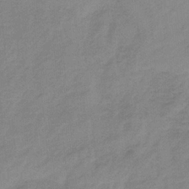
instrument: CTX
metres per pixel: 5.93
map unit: HNb
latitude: -33.3132
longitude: 58.6896
